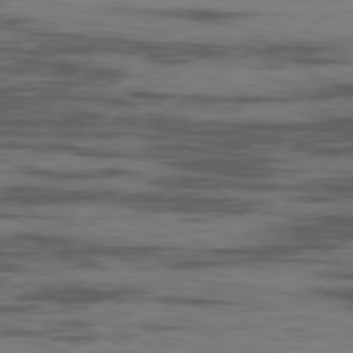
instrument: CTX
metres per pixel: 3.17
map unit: Ap
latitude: -80.0661
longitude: -101.9528
